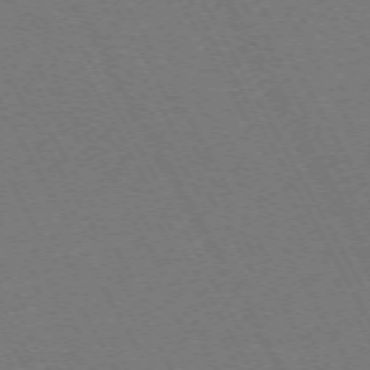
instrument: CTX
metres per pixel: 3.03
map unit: Hpe
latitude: -72.5762
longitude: 11.1809
